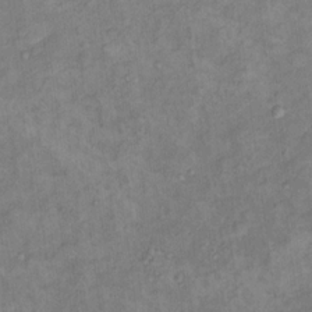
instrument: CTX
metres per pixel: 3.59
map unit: Ht
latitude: 13.5938
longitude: -40.1766
